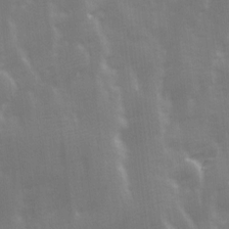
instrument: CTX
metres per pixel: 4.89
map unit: Ave
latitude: 13.3860
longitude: -104.0822
